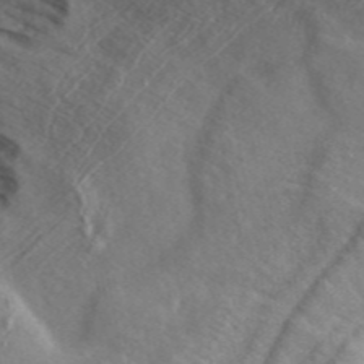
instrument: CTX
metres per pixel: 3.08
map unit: ANa
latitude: 46.9514
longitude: 27.0297
